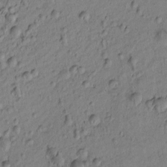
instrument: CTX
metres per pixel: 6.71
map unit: Htu
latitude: -3.6343
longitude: 171.8800
